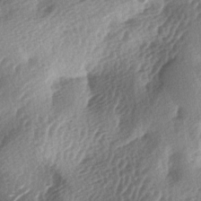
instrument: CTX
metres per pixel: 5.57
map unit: lAa
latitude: -4.2172
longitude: -125.3293
